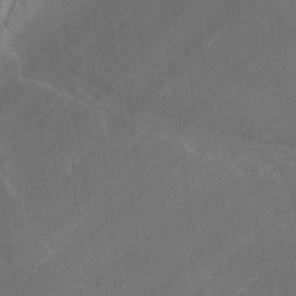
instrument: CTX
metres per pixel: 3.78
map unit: lAvf
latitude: -1.0109
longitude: -106.0822
